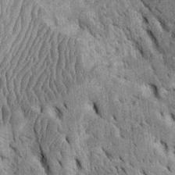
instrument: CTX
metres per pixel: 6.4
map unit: Htu
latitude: -2.8408
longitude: 151.8422
